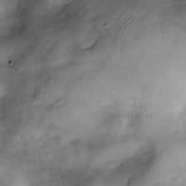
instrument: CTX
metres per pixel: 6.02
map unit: Nve
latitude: -26.6896
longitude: -148.8569
